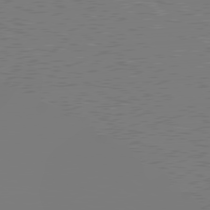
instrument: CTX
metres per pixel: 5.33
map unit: Hpe
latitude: 78.7813
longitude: -145.7260
